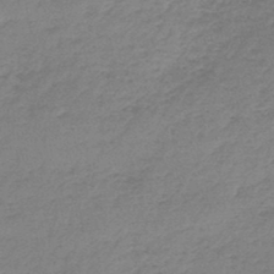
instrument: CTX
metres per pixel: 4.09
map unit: lHb
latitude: -44.5385
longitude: 69.8611
